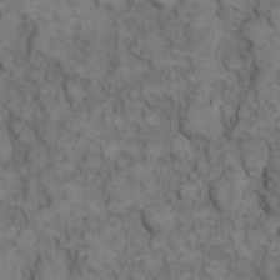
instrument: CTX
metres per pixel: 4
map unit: eHh
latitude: 12.3278
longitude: -63.3671
